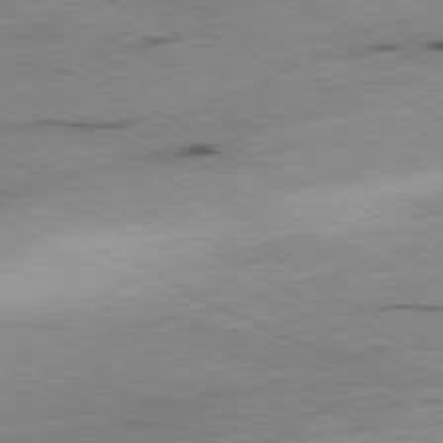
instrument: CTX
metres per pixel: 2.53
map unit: Ap
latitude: -80.1606
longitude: -67.7827
